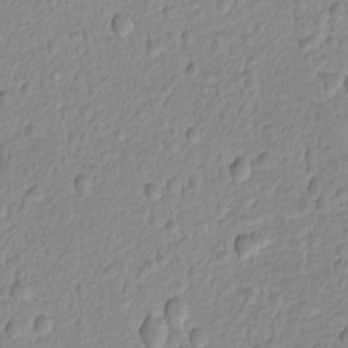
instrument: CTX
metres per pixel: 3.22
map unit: lAvf
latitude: -8.7841
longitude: -119.4993
